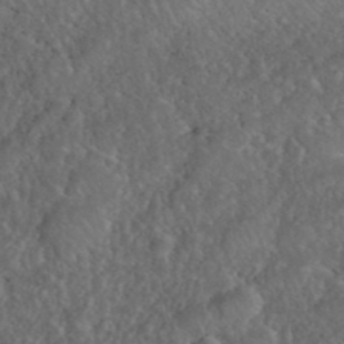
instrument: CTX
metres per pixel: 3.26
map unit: eHh
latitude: 40.3089
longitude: -57.9717
